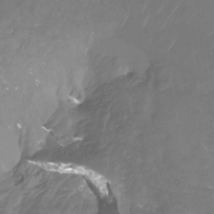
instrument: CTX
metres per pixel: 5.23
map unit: Htu
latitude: -13.2565
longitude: -45.5938
